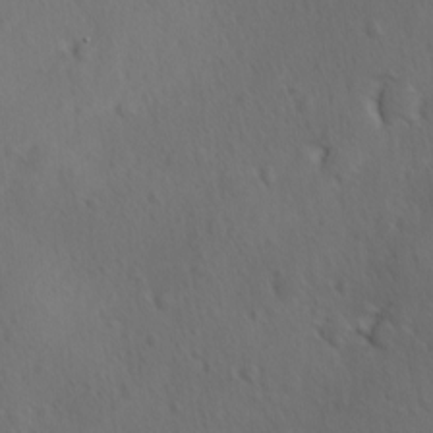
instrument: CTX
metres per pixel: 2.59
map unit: Ave
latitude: -8.5952
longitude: -121.3482
